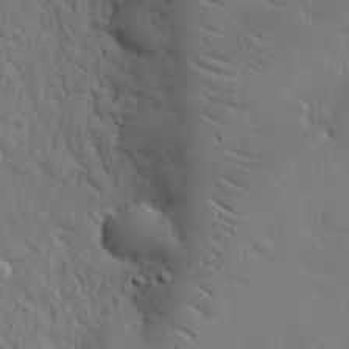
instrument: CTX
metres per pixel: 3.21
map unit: eHh
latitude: 30.7625
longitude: -82.8946
